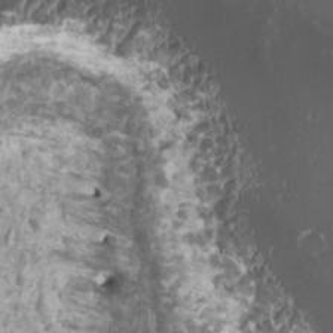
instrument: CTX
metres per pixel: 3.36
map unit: HNhu
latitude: 1.7638
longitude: 5.5399
